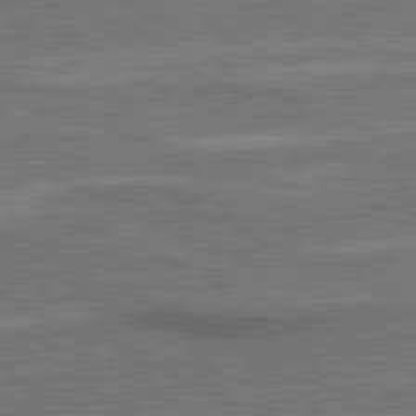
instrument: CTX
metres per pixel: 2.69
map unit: lApd
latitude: 80.9136
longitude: 140.1039
